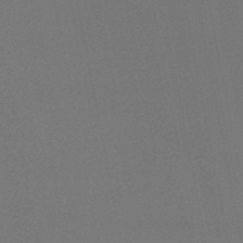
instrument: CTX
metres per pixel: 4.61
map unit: lHb
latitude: -47.3131
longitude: 68.9352
